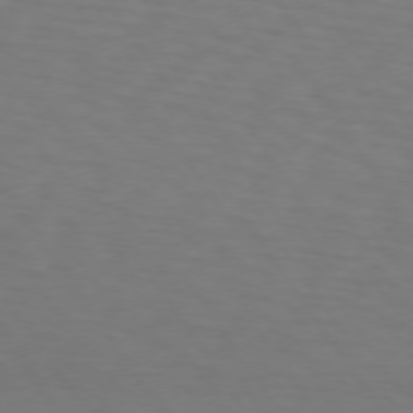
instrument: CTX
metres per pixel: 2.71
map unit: lApd
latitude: 73.6316
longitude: -75.9339
